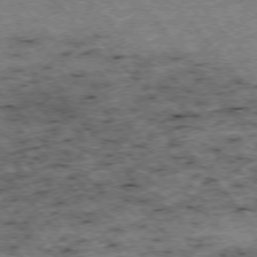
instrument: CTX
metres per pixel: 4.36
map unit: Hpe
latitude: -75.8801
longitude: -17.8961
